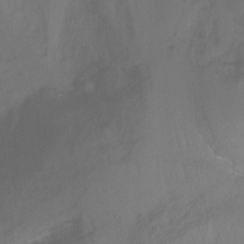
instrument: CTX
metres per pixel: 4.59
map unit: Ht
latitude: -14.4062
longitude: -42.9325
